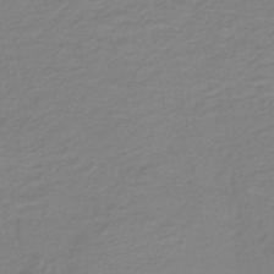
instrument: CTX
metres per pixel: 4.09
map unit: lHb
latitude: -41.9178
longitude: 52.5195
